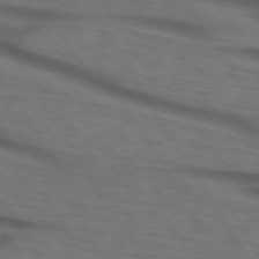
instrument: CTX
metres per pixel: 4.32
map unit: lApd
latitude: 73.5183
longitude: -73.7828
